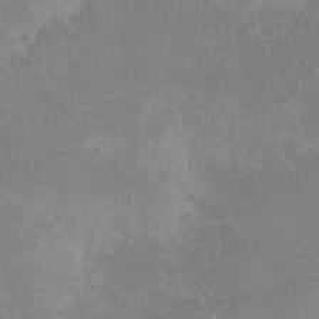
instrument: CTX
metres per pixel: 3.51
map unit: Nhu
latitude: -15.3699
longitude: -25.6316
